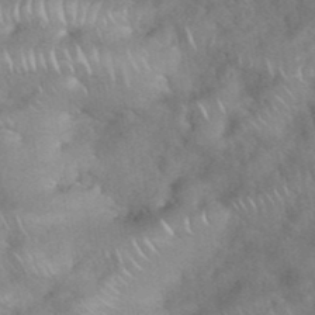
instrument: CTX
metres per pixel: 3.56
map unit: eHh
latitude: 38.9325
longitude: -58.2523
